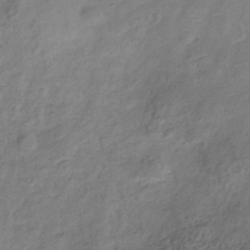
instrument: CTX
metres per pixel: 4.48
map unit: Hve
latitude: -34.0472
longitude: 89.4076
